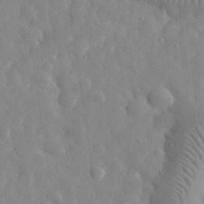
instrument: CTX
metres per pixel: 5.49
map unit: eHh
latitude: 31.9151
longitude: -72.5924
